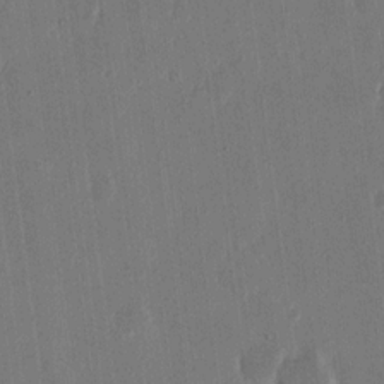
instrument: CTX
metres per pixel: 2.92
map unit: eHh
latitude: 15.1215
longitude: -69.6316
